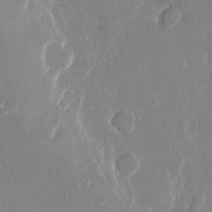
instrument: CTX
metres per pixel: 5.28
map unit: Nhu
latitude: -23.2376
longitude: -73.1215
